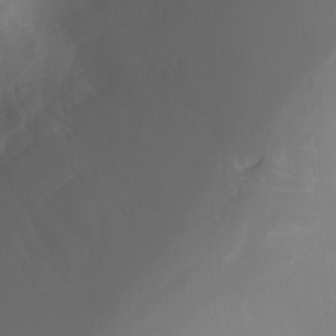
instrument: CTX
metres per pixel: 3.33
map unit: Nhu
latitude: -12.8786
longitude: -72.2712
